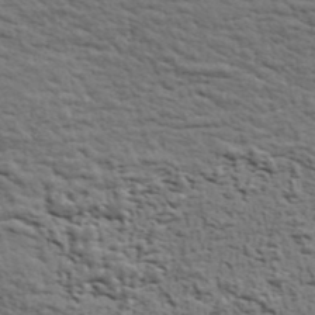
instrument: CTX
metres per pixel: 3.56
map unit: ANa
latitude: 40.8757
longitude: 30.1983
